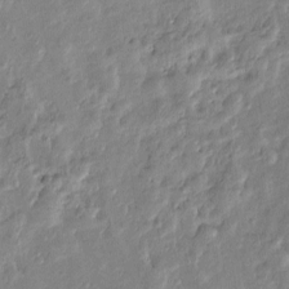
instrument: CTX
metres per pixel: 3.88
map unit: Htu
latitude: -6.8219
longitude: 175.0297
